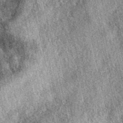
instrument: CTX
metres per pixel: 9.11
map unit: eAb
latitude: 39.5371
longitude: 109.1998
